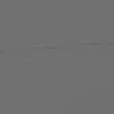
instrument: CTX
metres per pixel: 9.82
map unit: lApd
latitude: 79.1970
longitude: -139.7827
